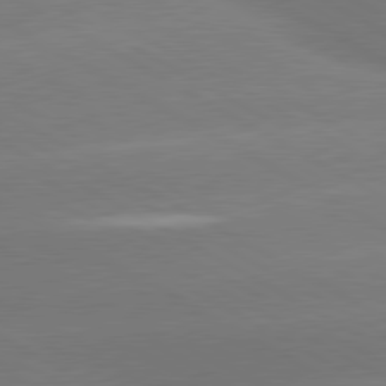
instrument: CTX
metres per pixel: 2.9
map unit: lApd
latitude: 80.5357
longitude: -150.0255
